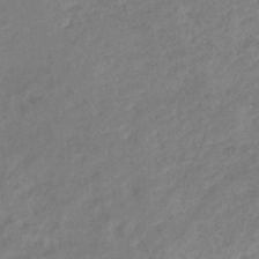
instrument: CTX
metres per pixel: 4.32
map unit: eHb
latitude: -38.2362
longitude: 75.4644
